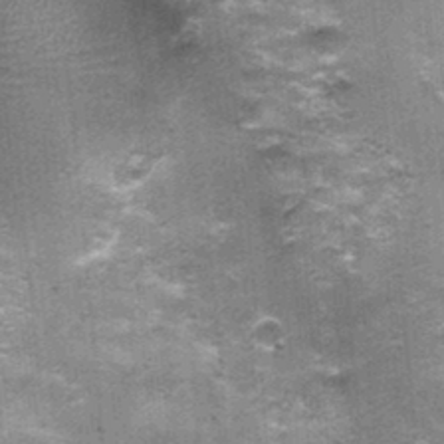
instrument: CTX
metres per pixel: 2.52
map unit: Nhu
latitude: 2.2522
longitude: -17.1781
